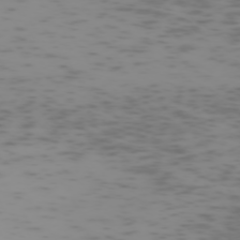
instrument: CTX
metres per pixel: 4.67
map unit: Hpe
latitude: -73.5021
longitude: 7.0486
